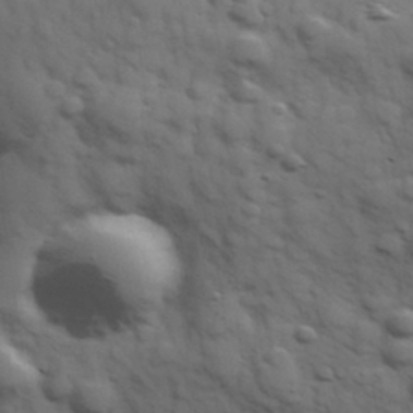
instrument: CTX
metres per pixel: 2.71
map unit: Hve
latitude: 31.9528
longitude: 150.5952
